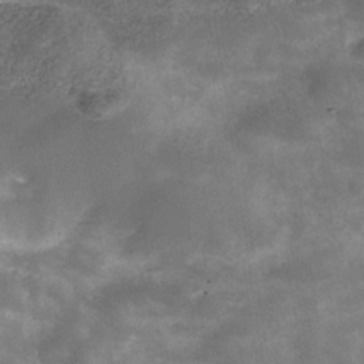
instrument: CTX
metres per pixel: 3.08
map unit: Hve
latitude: -31.0108
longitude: 93.6911
